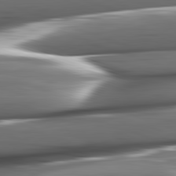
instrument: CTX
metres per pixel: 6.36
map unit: lApd
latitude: 82.2522
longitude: -144.2144
